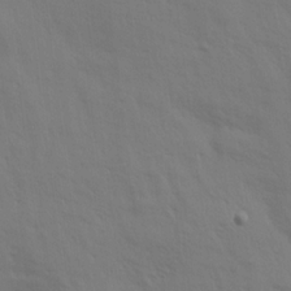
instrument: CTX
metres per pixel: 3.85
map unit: Aa
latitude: 14.5924
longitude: -147.4049
